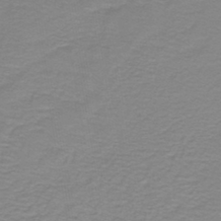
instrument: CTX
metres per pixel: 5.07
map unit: lHb
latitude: -41.4832
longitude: 56.3117
